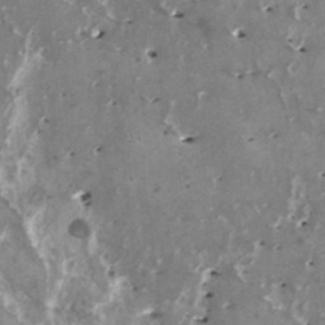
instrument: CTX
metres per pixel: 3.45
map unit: HNhu
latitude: 1.6693
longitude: 6.0850
